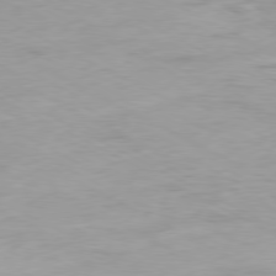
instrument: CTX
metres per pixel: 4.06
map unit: Ap
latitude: -80.0850
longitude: -76.0255
